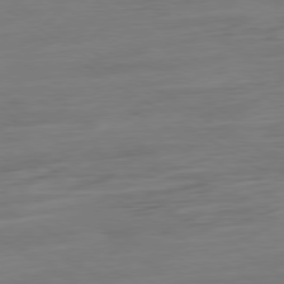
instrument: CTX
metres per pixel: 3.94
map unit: Ap
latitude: -79.9556
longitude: -54.5168
